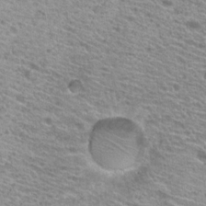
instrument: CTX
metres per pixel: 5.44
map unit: Hto
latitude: 21.4238
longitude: -37.9717
